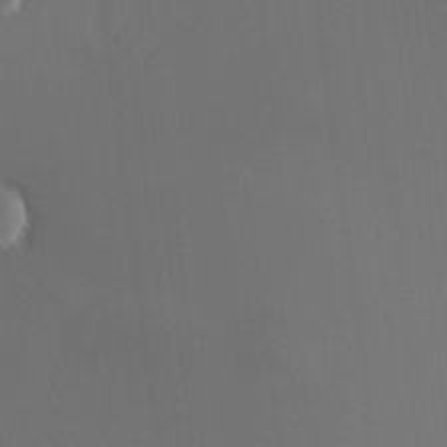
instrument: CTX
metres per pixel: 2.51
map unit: HNhu
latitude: 6.6679
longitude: 8.9164
